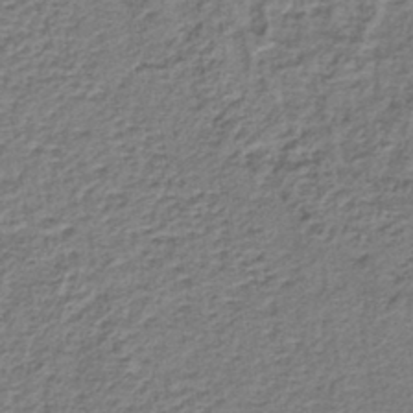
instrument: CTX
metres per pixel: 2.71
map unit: lHb
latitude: -40.8786
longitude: 62.2928
